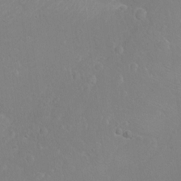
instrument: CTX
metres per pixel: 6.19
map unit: Nhu
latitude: -11.8422
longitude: -38.0255
